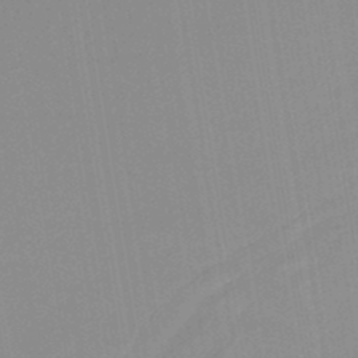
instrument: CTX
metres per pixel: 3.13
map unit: HNb
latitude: -44.8786
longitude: -42.5735
